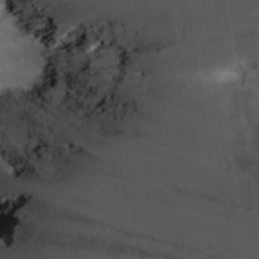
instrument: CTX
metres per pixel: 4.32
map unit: Nhu
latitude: 30.5546
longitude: -54.2900
